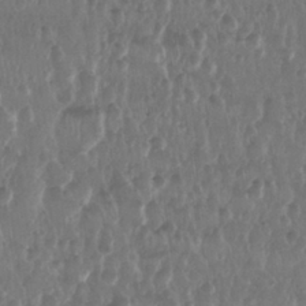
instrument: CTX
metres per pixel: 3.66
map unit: Nhu
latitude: 29.0836
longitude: -56.7813
